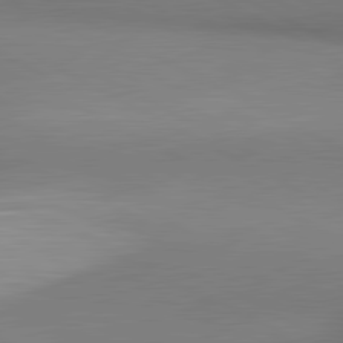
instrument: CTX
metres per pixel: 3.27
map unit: lApd
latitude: 81.2159
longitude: 155.4455
